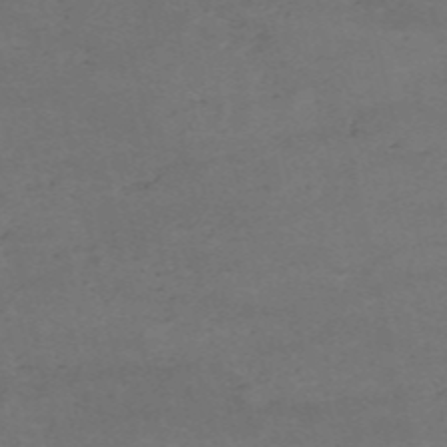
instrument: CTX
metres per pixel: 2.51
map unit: HNb
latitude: -55.2376
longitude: -44.8758
